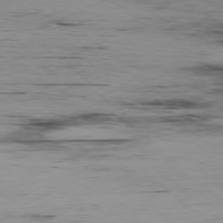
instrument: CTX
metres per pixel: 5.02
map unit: Hpe
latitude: -78.2928
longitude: 12.8219
